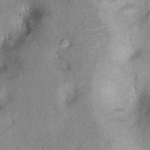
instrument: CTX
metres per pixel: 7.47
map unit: Ht
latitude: 10.4034
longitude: -39.9906
